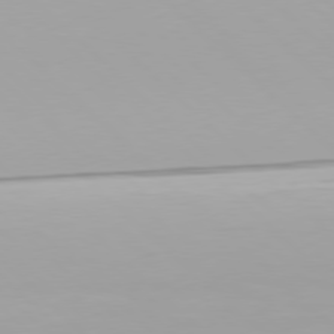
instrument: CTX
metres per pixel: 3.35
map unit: Hpe
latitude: 77.2348
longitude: -171.6505
